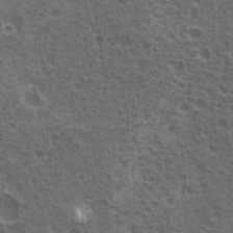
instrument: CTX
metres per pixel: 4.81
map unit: Hto
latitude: 20.5735
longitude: -31.7261
